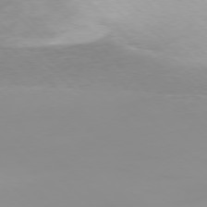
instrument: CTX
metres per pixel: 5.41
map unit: Ap
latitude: -77.7856
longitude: -64.5924
